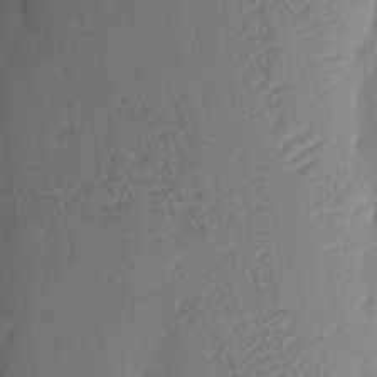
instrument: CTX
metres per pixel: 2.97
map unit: eHh
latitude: 3.2915
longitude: -76.9136
